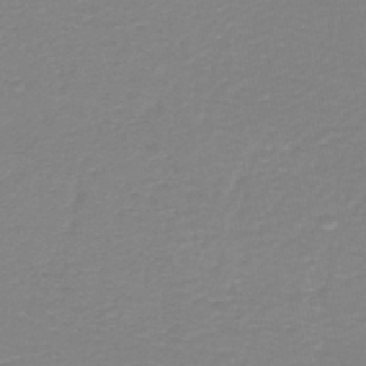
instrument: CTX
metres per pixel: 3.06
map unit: HNb
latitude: -45.3510
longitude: 53.7666
